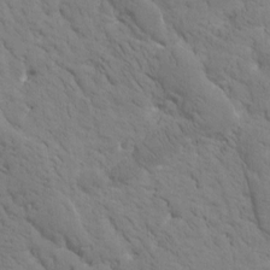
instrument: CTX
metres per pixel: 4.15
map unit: Htu
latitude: -1.0109
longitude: 174.2550
